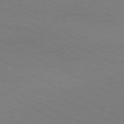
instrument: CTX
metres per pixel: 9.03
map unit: Ap
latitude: -77.9367
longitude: -72.8569
